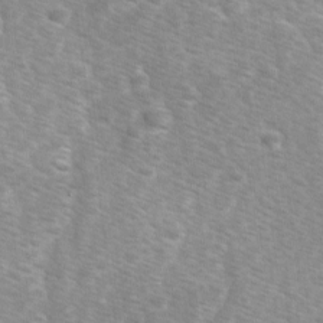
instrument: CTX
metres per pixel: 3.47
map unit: Ave
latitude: 1.2537
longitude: -112.1389
